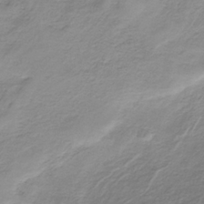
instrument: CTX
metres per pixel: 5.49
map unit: HNb
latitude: -33.7667
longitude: 58.1794
